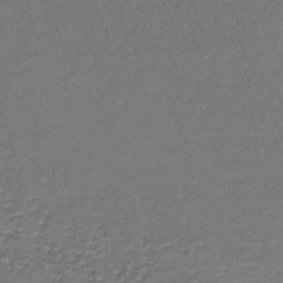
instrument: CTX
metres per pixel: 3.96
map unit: lHb
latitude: -43.5021
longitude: 58.1416
